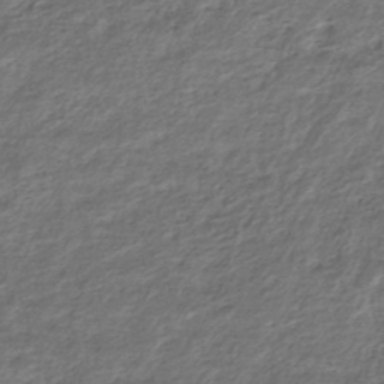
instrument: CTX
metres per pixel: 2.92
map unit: HNhu
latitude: -45.5210
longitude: 101.5399
